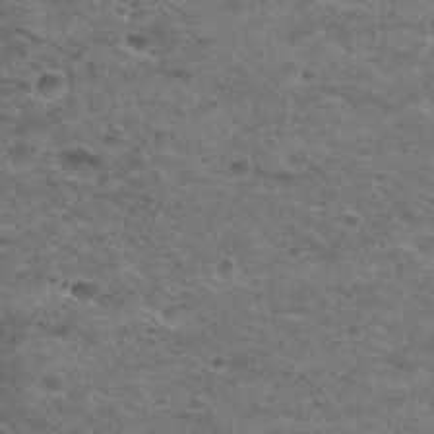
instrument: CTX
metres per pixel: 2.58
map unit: Hto
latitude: 30.2901
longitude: -48.3656
